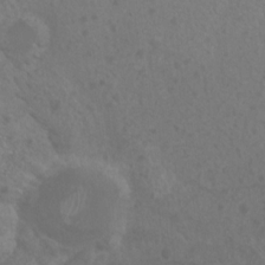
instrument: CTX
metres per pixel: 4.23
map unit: Nhu
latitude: 6.7435
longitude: -19.5182
